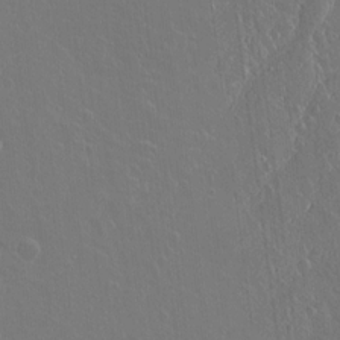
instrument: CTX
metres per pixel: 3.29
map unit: lAvf
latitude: 15.1593
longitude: -129.3104
